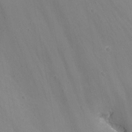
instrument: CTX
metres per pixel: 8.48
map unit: Nhu
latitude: -13.0109
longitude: -68.9703
